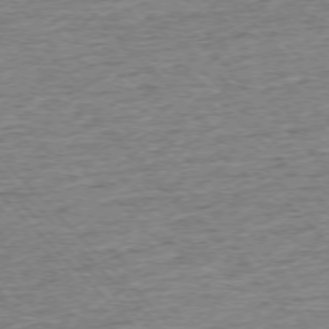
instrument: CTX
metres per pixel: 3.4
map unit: Ap
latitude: -75.9556
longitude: -91.8583
